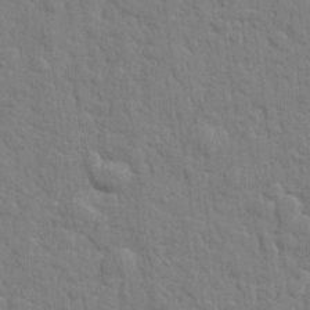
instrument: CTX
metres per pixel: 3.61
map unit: lHvf
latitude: 23.5560
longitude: 142.6707
